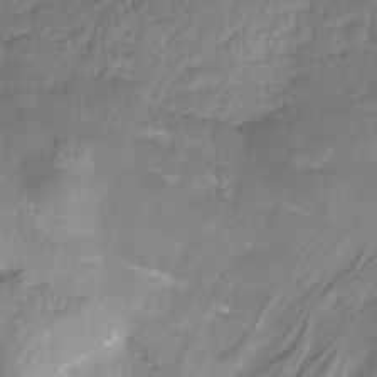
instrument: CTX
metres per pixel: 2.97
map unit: HNhu
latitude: -29.1809
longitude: 66.5952
